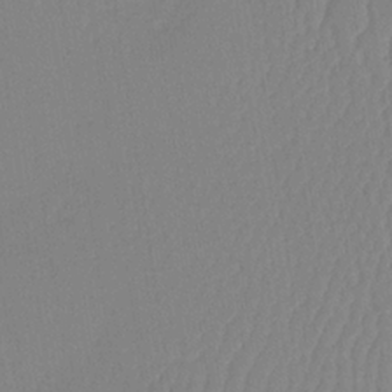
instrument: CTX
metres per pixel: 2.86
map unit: lHb
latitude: -34.0283
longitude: 66.9164
